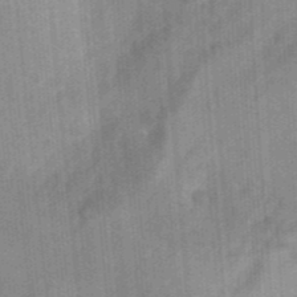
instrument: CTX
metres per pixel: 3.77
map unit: Hto
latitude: 9.4427
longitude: -35.8961
